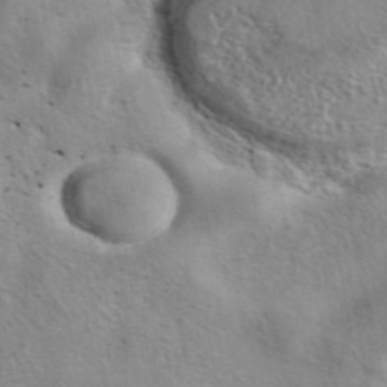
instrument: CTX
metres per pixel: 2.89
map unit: eAb
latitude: 41.7638
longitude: 103.5966
